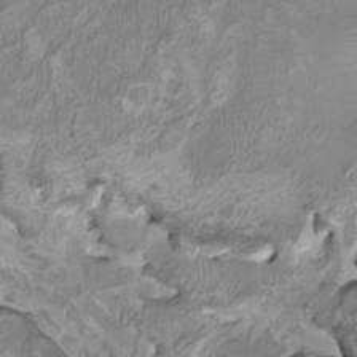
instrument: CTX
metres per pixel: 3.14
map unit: HNhu
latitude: 2.0633
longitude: -3.0269
